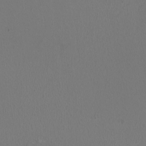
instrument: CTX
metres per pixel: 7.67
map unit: HNhu
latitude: -1.8990
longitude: -0.7246
